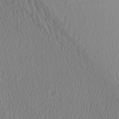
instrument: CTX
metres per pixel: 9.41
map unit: Aa
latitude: 26.8002
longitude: -136.9892
